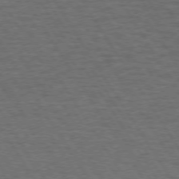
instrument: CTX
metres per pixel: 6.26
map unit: Hpe
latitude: 73.0648
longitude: -123.9339
